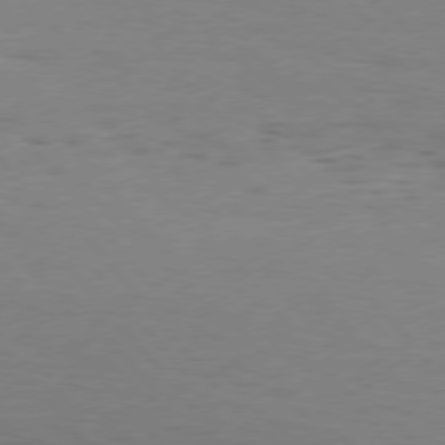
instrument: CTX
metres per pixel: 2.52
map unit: Hpe
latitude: 75.9906
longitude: -134.2522
